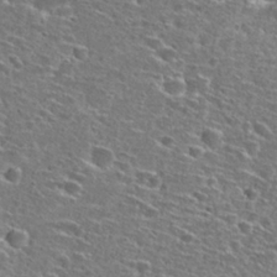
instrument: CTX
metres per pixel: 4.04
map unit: Hto
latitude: 27.2537
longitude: -47.1970
